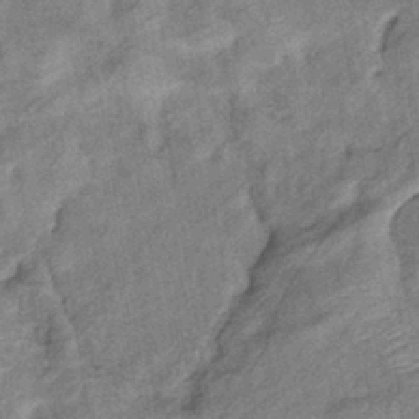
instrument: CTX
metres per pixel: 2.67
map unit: eHb
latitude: -38.3684
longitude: 77.5588
